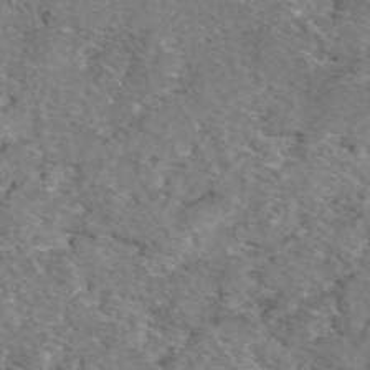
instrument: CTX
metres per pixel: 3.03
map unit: eAb
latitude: 49.8394
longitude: 111.2376
